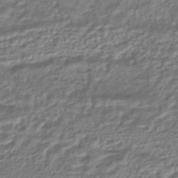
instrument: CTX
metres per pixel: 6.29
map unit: HNhu
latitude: -44.8219
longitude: 97.4077
